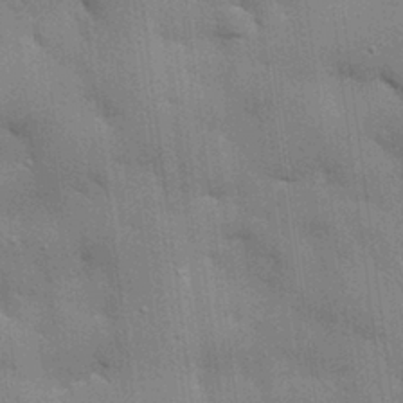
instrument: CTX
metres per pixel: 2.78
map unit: eHh
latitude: 28.4601
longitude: -82.7057
